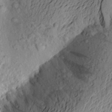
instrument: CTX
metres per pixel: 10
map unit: Aa
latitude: 22.8758
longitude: -149.8961
